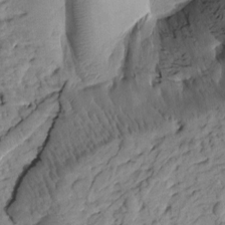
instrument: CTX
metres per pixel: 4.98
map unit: Htu
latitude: 1.3670
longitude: 177.6155
